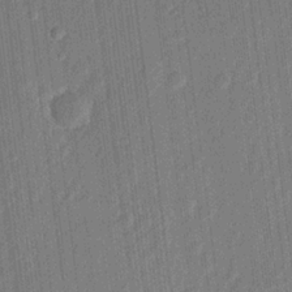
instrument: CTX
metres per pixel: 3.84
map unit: lHvf
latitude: 22.9136
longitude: 144.6141
